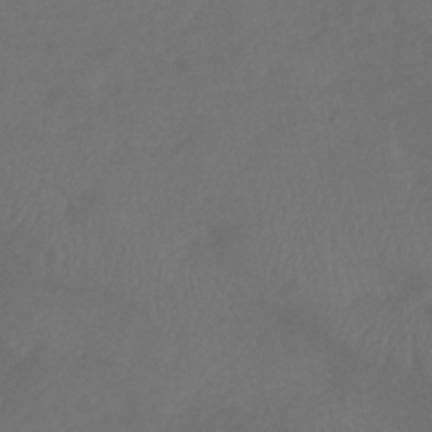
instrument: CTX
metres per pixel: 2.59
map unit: eHb
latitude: -39.3321
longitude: 76.6707
